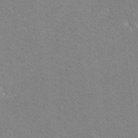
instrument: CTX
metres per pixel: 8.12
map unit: lHvf
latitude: -12.3495
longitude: -104.1200
